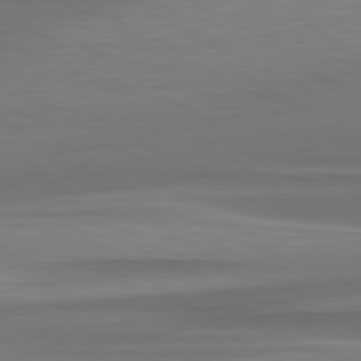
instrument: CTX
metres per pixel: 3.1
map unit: lApd
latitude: 79.6127
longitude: -86.4979
